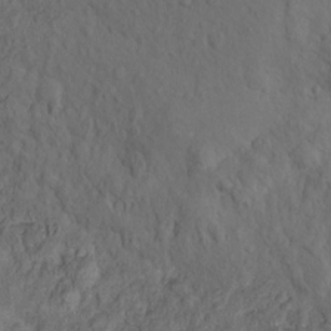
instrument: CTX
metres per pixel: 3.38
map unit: Nhu
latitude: 10.5357
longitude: -26.4979
